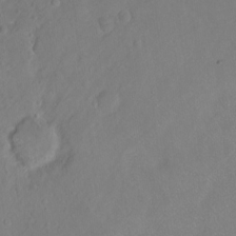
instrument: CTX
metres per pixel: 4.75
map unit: Ht
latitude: -8.5196
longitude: -36.4223
